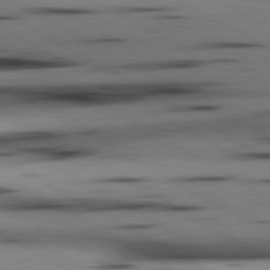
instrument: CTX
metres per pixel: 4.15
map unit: lApd
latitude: 80.5546
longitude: 158.1038
